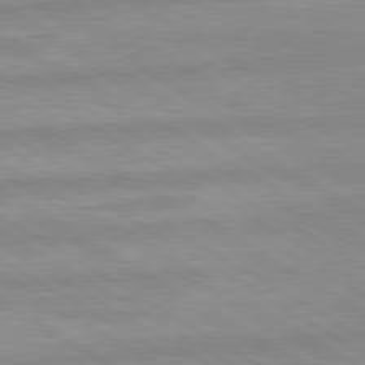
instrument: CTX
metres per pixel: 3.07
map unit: lApd
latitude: 80.0444
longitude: -168.0255
